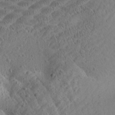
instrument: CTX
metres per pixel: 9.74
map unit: Aa
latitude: 24.9891
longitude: -143.8206
